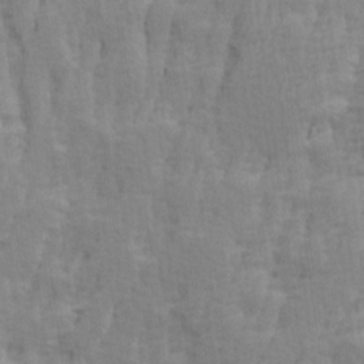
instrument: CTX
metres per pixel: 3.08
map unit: Ave
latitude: 14.1389
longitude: -134.2333
